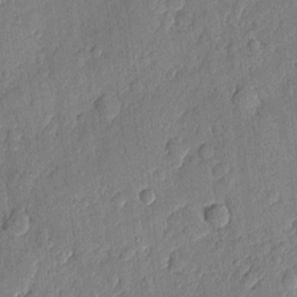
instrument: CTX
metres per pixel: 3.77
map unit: eHh
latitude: 6.1011
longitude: -73.1593
